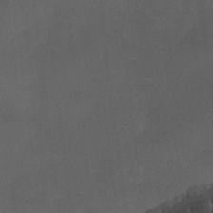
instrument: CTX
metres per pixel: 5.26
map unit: Ave
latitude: -10.2928
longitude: -122.4412
